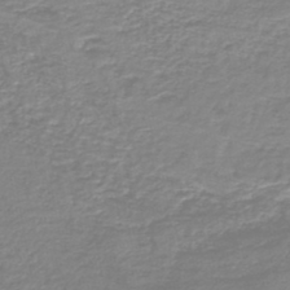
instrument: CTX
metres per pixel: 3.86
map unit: HNb
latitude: -46.2361
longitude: 52.2172
